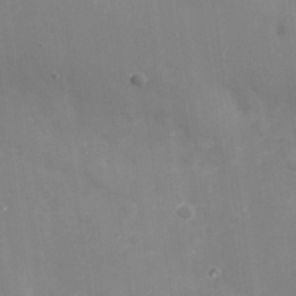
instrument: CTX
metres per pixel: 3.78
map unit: Nhu
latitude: -28.5385
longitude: -68.6302
